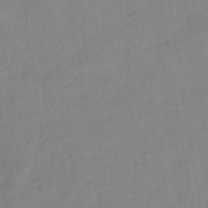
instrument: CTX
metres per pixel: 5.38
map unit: HNb
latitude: -45.5966
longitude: -39.3104
